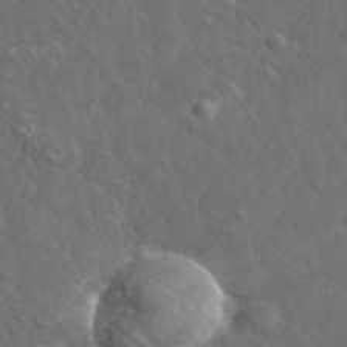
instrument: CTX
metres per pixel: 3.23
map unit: lHvf
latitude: 37.3671
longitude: -89.7450
